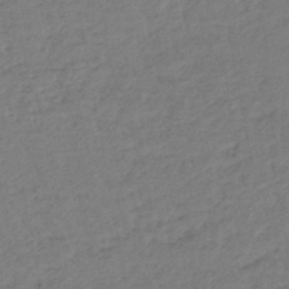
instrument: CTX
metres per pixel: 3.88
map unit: eHb
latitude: -45.8422
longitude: 80.6330
